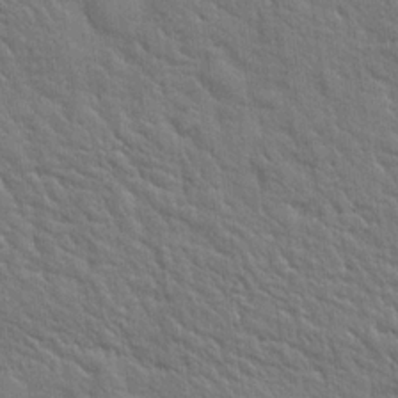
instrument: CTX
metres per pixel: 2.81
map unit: Hto
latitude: 19.3481
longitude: -51.9528
